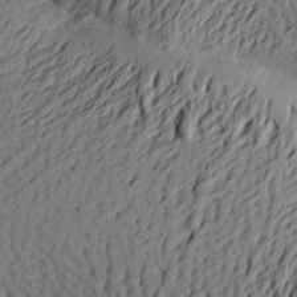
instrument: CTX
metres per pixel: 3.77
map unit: Aa
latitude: 24.1577
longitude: -150.2333
